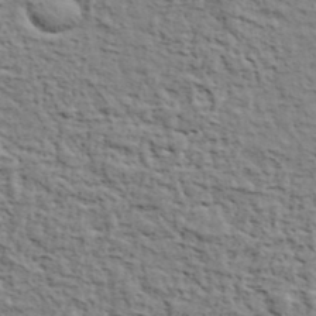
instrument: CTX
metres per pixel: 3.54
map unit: eHh
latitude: 37.6505
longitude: -82.0822
